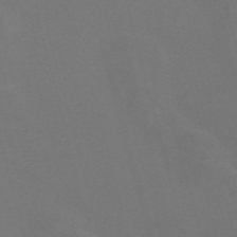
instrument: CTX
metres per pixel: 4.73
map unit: Nve
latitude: -58.2928
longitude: 57.2754
